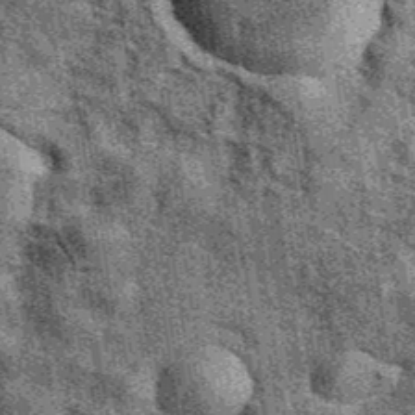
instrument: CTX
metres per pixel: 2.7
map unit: eAb
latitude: 39.6694
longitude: 107.5399
